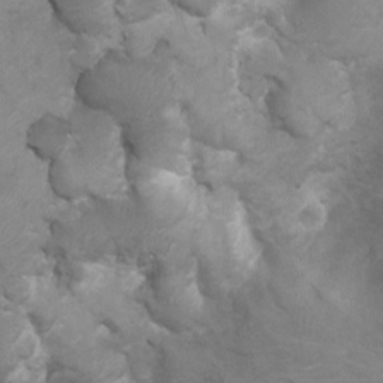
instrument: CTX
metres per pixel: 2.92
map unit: Ht
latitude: 3.2915
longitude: -28.9891
